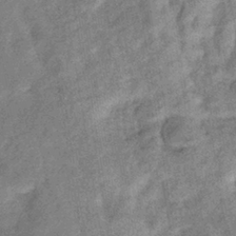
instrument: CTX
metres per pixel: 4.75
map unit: eHb
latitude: -38.1417
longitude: 77.3321
